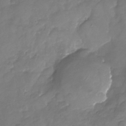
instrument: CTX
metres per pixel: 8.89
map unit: Nhu
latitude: -23.5021
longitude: -57.1592
